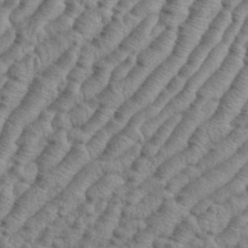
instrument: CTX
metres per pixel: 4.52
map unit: eHh
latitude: 37.4993
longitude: -137.0459
